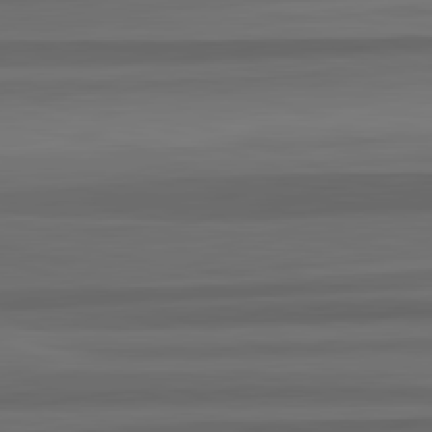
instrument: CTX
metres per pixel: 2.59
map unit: lApd
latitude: 82.8380
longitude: 176.0850
